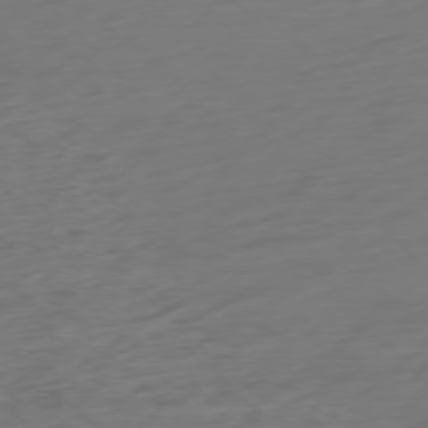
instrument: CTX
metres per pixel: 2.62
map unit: Ap
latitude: -77.0486
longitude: -79.1592
